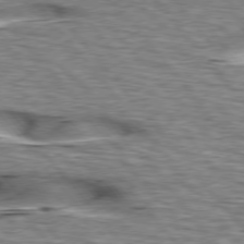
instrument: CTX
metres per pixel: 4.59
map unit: lApd
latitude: 76.3656
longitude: -60.8758
